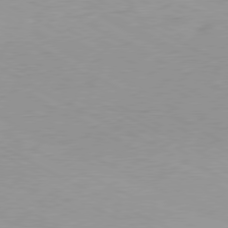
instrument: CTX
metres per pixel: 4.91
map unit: Ap
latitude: -78.5951
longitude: -72.3657
